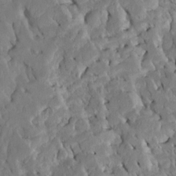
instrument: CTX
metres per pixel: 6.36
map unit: Htu
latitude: -6.9352
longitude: 145.2376
